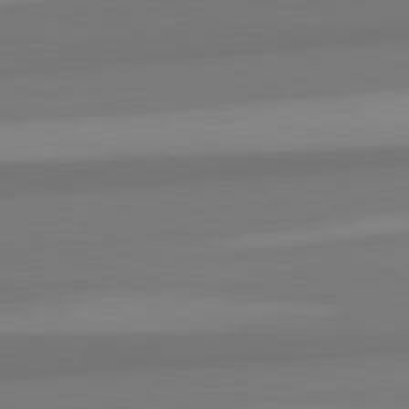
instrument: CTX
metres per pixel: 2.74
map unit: lApd
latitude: 82.3467
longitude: 177.6155
